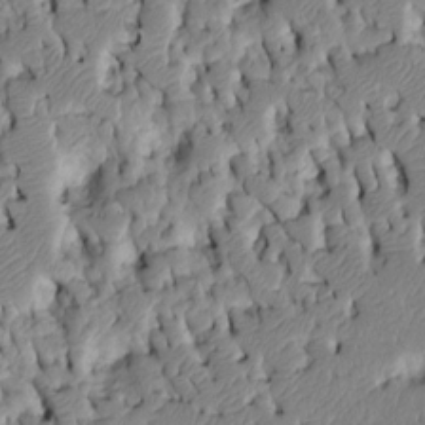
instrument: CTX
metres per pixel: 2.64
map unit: Htu
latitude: -4.2361
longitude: 156.4440
